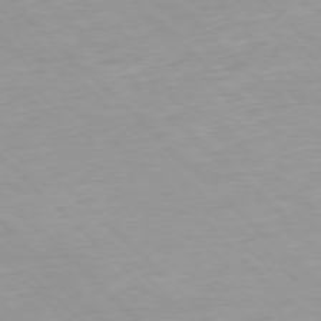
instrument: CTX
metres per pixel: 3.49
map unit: Ap
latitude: -77.2754
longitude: -90.8191
